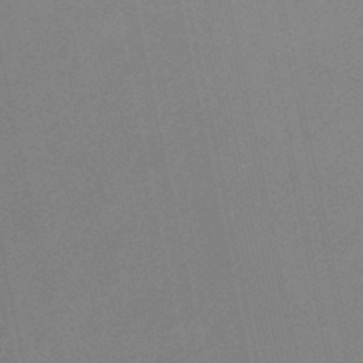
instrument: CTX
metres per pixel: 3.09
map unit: eHb
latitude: -45.2187
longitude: 87.2376
